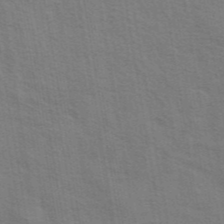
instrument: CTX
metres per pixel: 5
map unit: eAb
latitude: 42.5168
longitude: 107.8801
